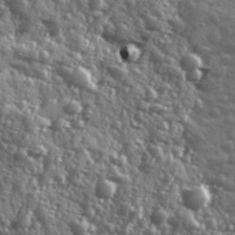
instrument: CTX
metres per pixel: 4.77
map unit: Ave
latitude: 11.9150
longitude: -103.4804
